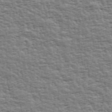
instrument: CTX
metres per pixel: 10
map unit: Ave
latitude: 43.2348
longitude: -112.4223
